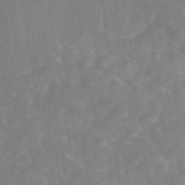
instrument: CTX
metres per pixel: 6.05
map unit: eAb
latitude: 46.3657
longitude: 126.8219
